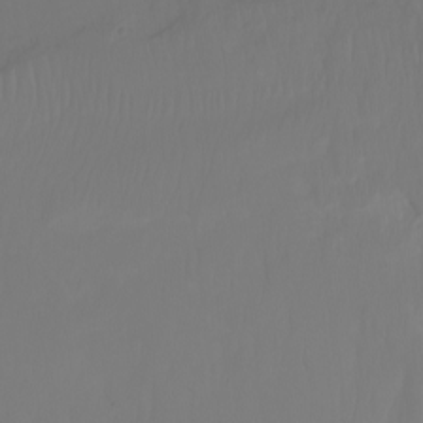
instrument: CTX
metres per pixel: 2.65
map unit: Nhu
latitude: -7.2376
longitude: -83.5182
